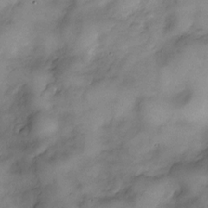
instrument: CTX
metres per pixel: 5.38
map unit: Nve
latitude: -25.6911
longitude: -149.0081
